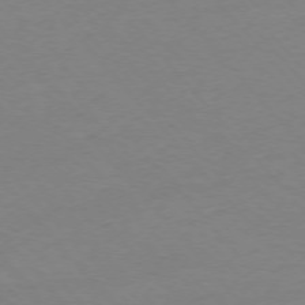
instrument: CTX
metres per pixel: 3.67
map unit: Ap
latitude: -76.5196
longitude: -72.2523
